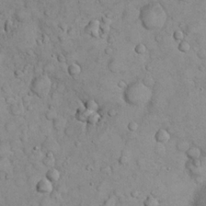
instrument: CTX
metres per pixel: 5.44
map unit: eHh
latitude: 22.4412
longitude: -58.8569
